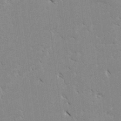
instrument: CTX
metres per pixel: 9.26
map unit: lAvf
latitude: -4.8975
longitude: -114.2711
